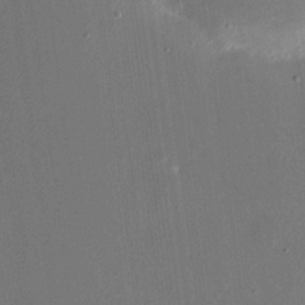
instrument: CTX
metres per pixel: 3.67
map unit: eHh
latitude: 18.9513
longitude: -69.7450
